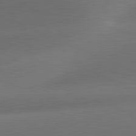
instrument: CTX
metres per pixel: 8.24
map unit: lApd
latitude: 81.3482
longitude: 129.8800
